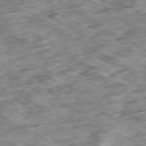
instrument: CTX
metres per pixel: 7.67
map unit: Ap
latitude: -80.4062
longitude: -89.7261
